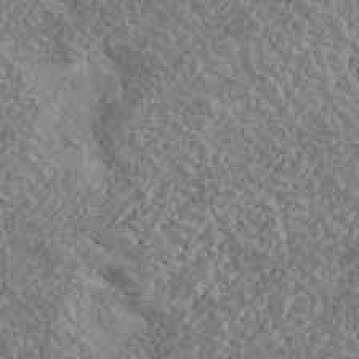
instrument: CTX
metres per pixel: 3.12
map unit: Ave
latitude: 40.7435
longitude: -108.0444
